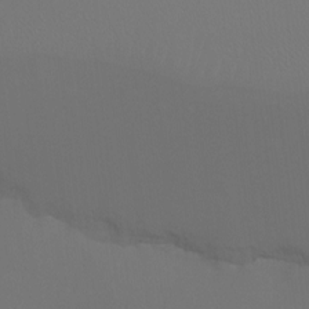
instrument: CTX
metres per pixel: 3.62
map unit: Htu
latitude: -11.6911
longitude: -70.8002
